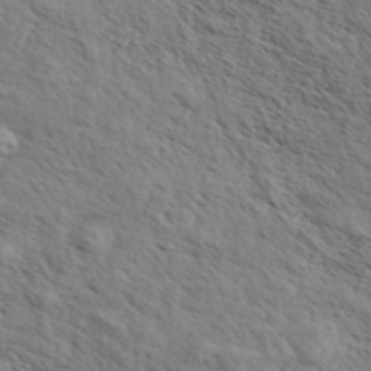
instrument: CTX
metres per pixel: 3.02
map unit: eHh
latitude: 36.4790
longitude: -138.8569
